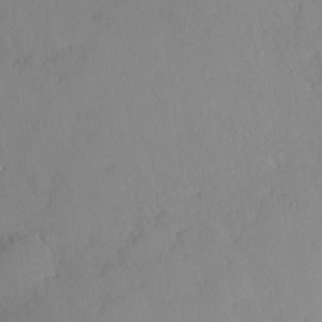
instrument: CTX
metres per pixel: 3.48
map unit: HNhu
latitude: 6.0822
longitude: 1.5022
